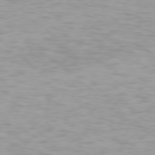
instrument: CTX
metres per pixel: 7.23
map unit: Hpe
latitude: 77.3103
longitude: -176.2900
